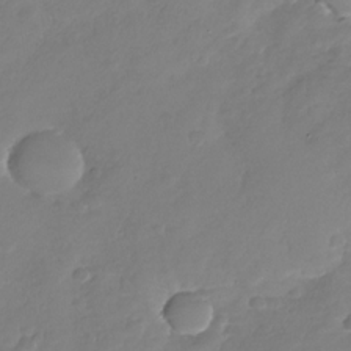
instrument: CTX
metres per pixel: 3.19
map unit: Nhu
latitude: -29.4832
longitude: -61.0458
